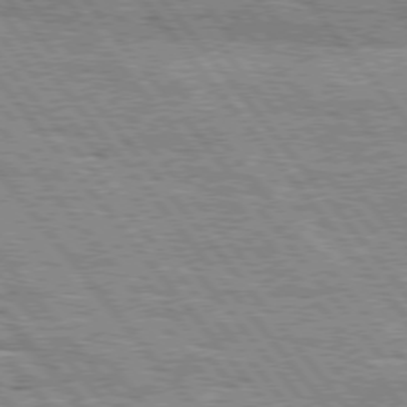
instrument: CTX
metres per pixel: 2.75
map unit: Hpe
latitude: 75.8205
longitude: -152.9514
